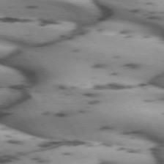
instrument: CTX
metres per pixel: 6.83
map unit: lApd
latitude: 72.1200
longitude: -53.0837
